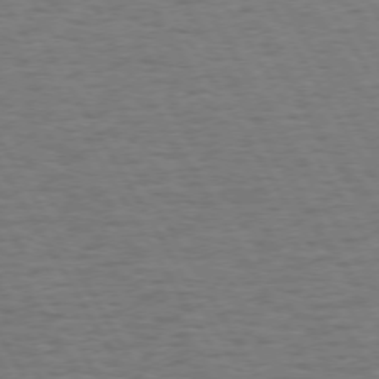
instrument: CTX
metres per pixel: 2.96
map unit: Hpe
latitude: 72.6680
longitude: -123.1970
